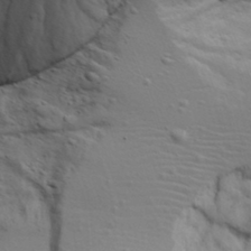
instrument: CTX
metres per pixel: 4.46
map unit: Aa
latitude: 17.7828
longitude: -125.7827
